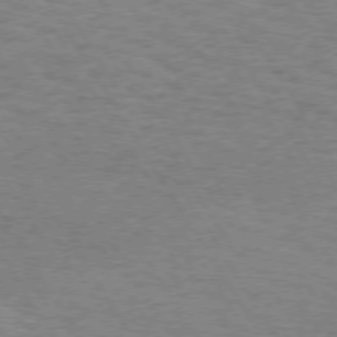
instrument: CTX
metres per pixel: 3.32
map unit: Hpe
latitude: 72.7813
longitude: -129.4804
